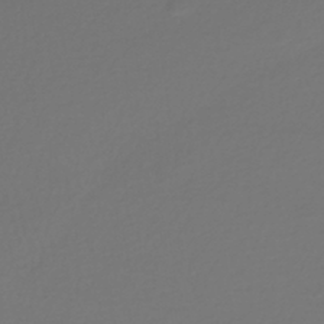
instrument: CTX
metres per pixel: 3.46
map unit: HNhu
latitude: -44.6330
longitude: 98.6518
